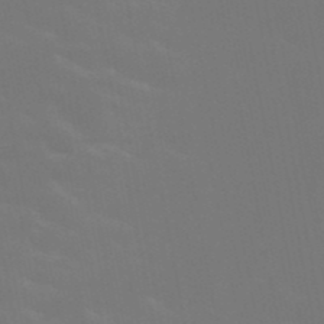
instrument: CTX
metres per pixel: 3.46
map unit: HNb
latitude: -49.2565
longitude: -48.1389
